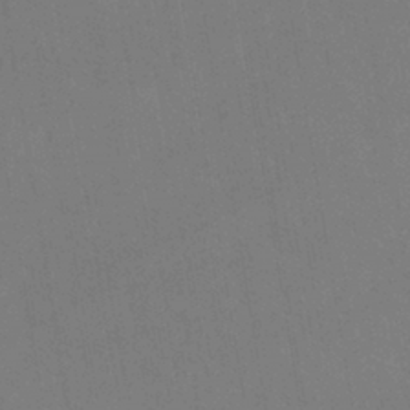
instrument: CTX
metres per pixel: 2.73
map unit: lHb
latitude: -39.9178
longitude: 73.1053
